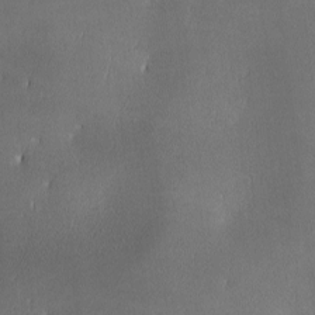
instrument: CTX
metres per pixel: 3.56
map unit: lAa
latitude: 1.9528
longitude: -117.0270
